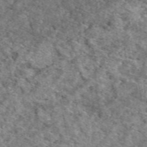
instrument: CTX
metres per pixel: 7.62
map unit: eAb
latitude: 49.3293
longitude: 113.7856
